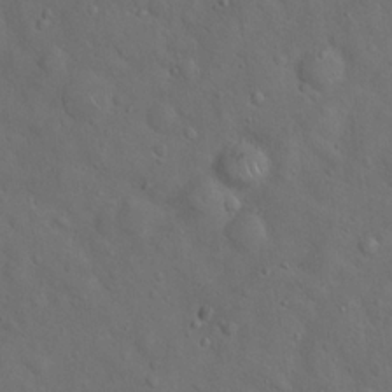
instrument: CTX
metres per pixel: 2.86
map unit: Hto
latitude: 18.2144
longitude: -53.1403
